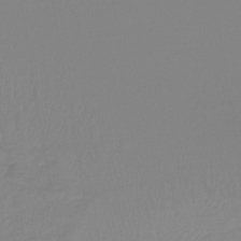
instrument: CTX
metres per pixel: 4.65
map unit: lHb
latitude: -44.7841
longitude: 72.1606
